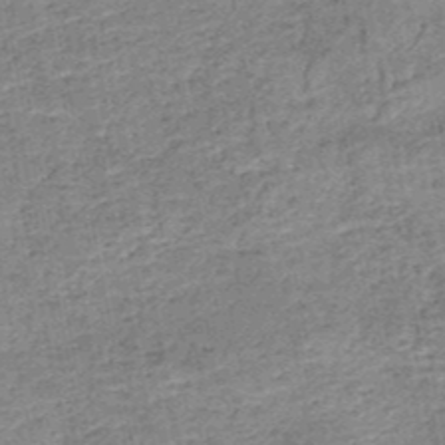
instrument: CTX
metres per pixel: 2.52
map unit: HNb
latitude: -50.4629
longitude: -49.7261
